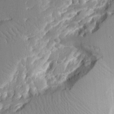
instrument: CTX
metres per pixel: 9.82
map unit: Aa
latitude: 12.1767
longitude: -125.8961
